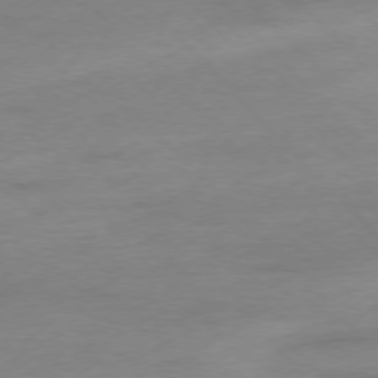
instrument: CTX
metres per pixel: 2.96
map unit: Hpe
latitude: -77.2187
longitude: -14.5357
